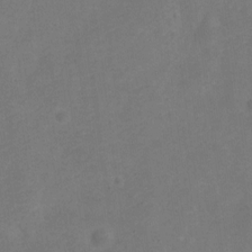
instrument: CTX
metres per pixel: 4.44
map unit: Nve
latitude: -24.3117
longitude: 107.7100
